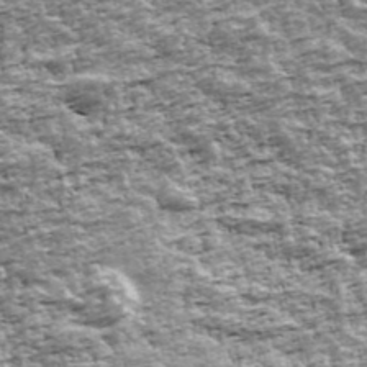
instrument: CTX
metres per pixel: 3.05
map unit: Ave
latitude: 42.3656
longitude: -111.8206
